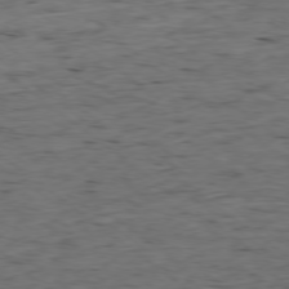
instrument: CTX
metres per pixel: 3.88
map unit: Ap
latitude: -78.5573
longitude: -90.1956
